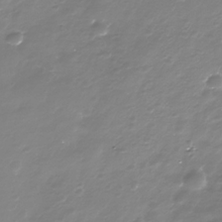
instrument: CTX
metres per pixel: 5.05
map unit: Nhe
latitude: -35.1998
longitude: -90.0822
